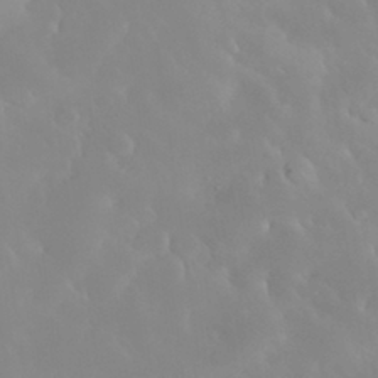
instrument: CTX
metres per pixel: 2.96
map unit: Nhu
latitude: 30.6302
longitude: -58.7813
